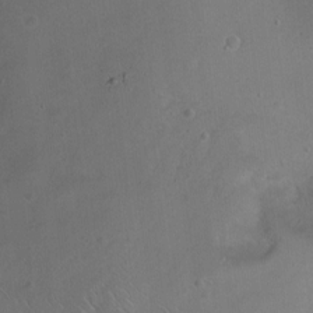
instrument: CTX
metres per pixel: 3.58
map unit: Ht
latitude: 0.5357
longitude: -37.5560
